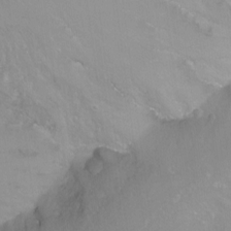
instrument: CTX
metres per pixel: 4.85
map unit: Nhu
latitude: -12.2173
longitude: -62.4790
